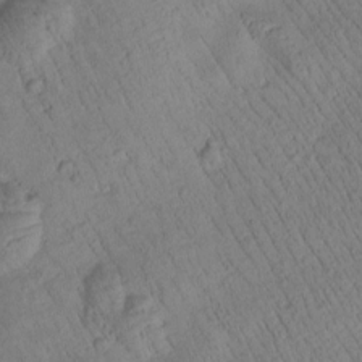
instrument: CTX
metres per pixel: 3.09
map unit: Htu
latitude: 0.9702
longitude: 175.6721
